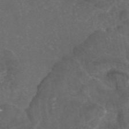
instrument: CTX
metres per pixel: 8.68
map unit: eAb
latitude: 46.2712
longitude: 114.3117
